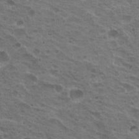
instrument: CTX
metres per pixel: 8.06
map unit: Hto
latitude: 18.8380
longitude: -31.9151
